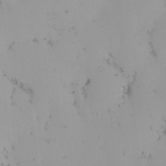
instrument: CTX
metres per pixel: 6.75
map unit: eHh
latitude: -1.8801
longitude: 20.5573
